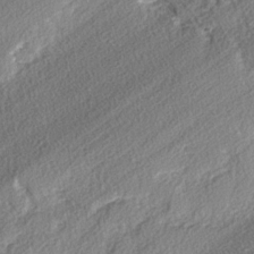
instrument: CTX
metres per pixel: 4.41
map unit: lAvf
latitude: -3.4832
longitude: -108.5167
